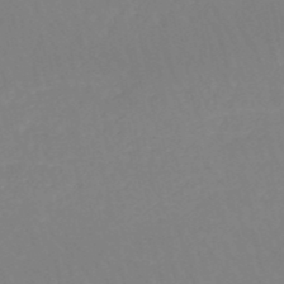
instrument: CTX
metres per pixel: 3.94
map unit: HNb
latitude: -50.7274
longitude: -53.4616
